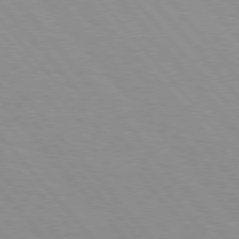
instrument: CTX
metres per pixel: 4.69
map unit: Hpe
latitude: 76.1577
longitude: -153.6505
